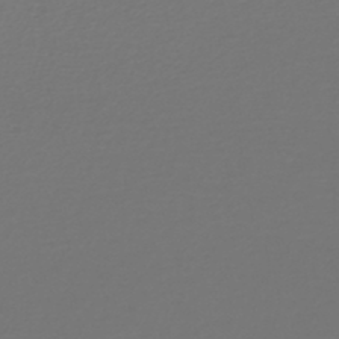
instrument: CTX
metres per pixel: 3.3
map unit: lHb
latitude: -44.9353
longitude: 75.9556
